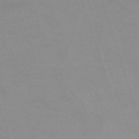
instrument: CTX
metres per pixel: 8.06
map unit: eHh
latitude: -64.0472
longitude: 52.6707
